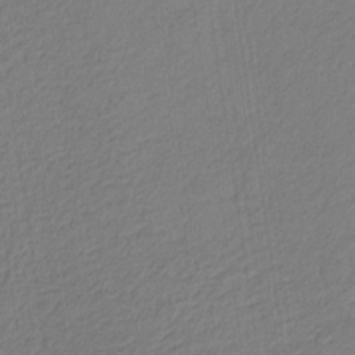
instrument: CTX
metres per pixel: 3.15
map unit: eHb
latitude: -29.7667
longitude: 66.9353
